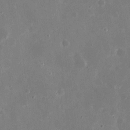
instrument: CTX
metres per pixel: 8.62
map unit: eHh
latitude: 8.0822
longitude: -68.9703
